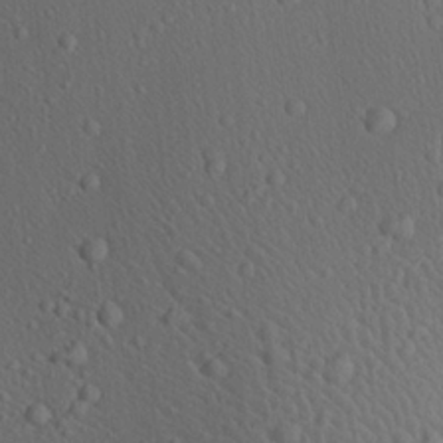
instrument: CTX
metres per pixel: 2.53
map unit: Aa
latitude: 23.3671
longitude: -137.5182
